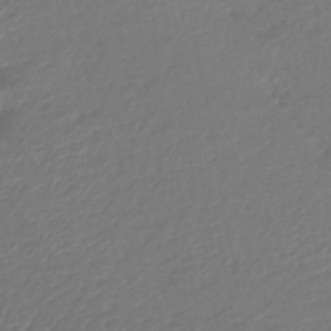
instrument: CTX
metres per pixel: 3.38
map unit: lHb
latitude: -43.0297
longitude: 77.2376
